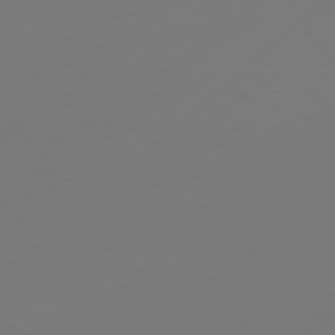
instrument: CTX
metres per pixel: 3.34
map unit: Hpe
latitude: 78.2523
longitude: 173.3132
